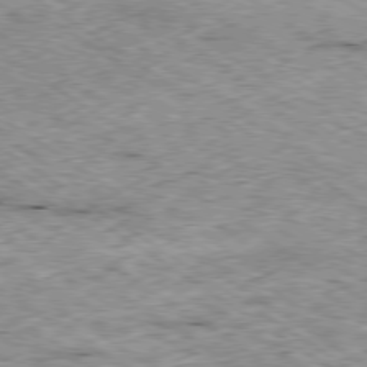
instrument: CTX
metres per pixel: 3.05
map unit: Hpe
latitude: -79.5399
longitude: 8.1039
